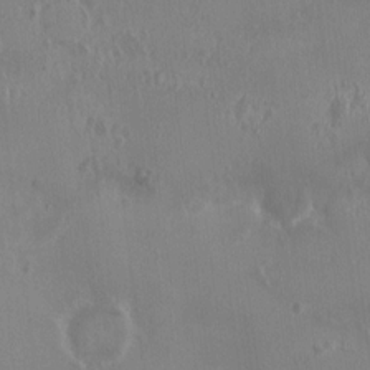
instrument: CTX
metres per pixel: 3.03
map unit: HNhu
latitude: 2.7435
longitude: 6.6707
